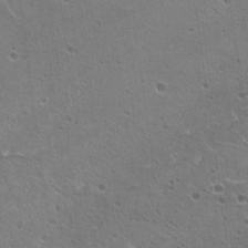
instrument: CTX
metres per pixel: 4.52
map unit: Hto
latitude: 23.1214
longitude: -41.8205
